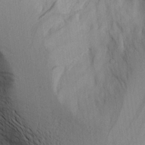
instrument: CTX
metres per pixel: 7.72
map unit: Aa
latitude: 19.9339
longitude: -144.2522
